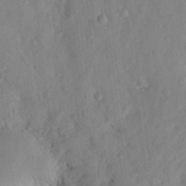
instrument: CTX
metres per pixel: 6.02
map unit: lHvf
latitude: 13.9528
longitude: 179.3131
